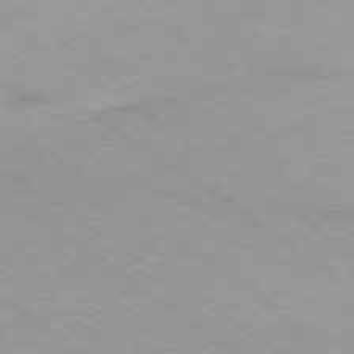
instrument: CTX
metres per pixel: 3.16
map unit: Ap
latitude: -79.1620
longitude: -96.3845
